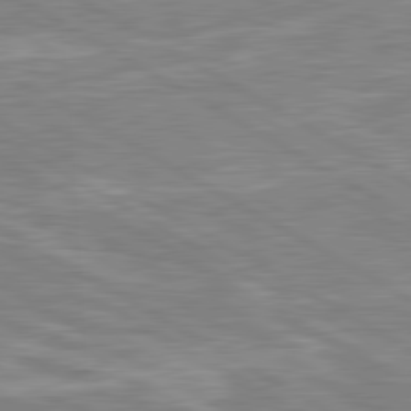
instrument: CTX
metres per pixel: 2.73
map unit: lApd
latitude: 80.6868
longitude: -172.4978
